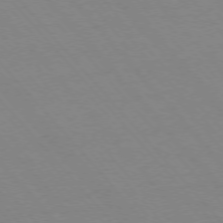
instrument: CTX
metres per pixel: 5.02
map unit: Ap
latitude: -76.1795
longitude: -86.6490
